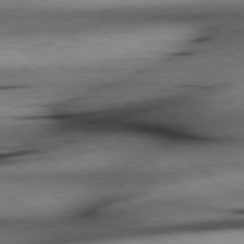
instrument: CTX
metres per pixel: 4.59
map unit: lApd
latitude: 79.0459
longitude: -140.7624
